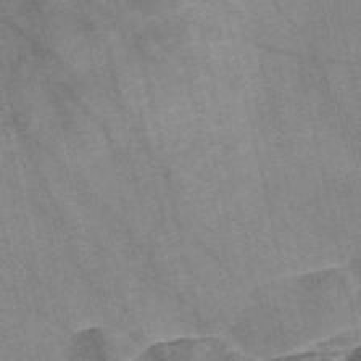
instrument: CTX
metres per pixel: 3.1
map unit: Nve
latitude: -57.0864
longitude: 54.1984
